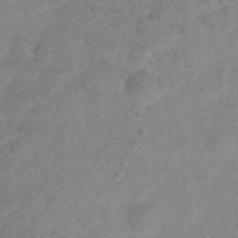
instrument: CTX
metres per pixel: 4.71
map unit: Hve
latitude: -33.6155
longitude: 89.8422
